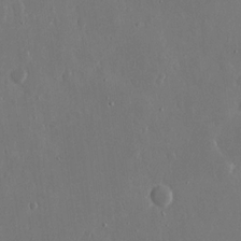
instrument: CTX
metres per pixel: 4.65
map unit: eHh
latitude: 15.2537
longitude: -69.8206
